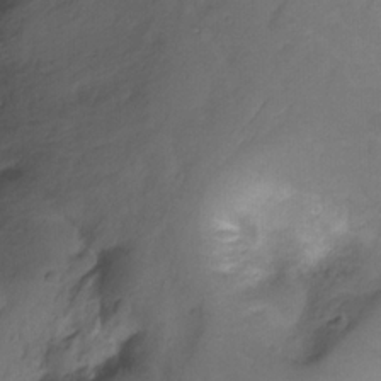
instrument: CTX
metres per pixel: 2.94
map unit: Ht
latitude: -10.9542
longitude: -39.0269
